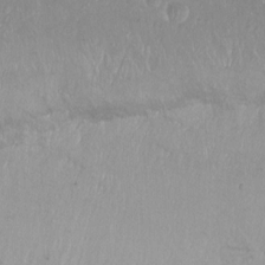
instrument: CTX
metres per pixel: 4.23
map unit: Ht
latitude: -14.5385
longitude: -43.8394
